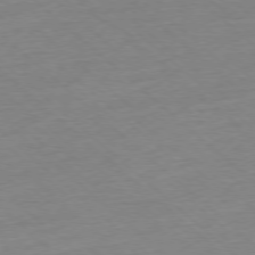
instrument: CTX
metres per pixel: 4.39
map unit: Ap
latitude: -77.3510
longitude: -96.8758
